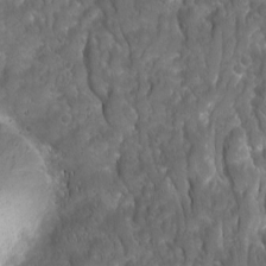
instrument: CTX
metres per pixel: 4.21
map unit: Ave
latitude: 16.2145
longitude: -133.0647
